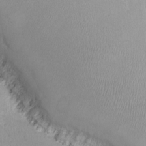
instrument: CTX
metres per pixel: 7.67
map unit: eHh
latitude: -8.9353
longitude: -69.1781
